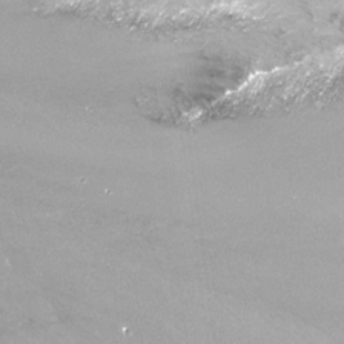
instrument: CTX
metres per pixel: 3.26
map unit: Nhu
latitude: -13.3699
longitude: -69.3104
